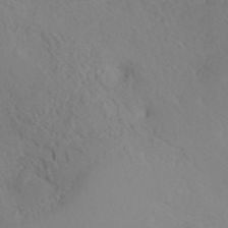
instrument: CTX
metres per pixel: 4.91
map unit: ANa
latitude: 41.1214
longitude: 54.2551
